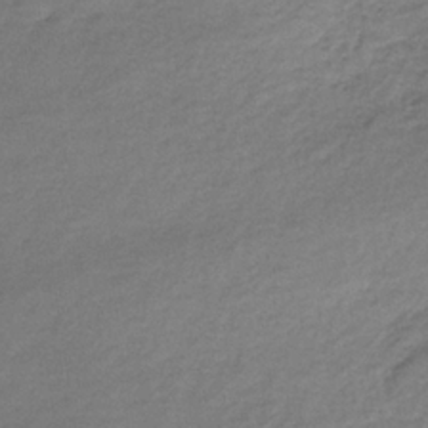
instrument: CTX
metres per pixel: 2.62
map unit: lHb
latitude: -35.4832
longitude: 62.1228
